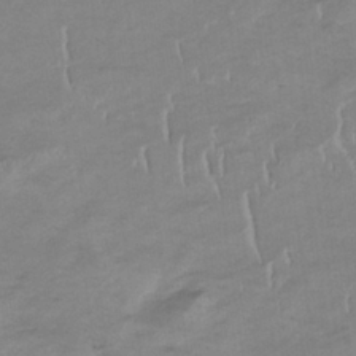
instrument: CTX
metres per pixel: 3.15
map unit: eHb
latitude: -33.6911
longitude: 68.7463
